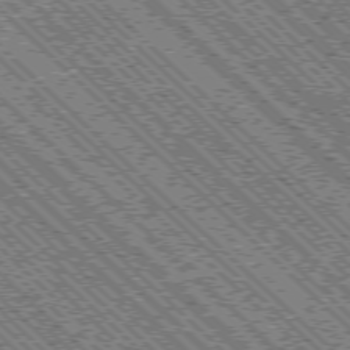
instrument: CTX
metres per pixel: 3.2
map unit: Ap
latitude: -76.2928
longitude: -96.7435
